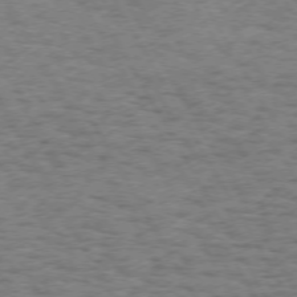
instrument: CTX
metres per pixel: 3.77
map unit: Hpe
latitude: 71.9906
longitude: -126.1200
